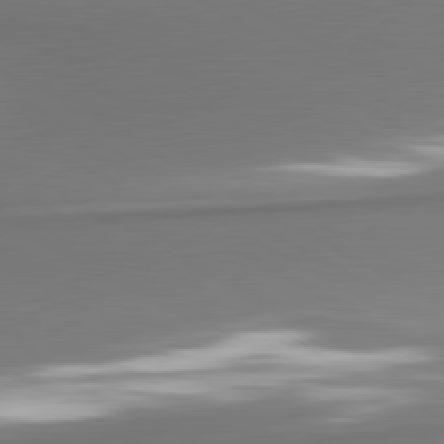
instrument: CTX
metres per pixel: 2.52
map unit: lApd
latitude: 80.8191
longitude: 178.4062
